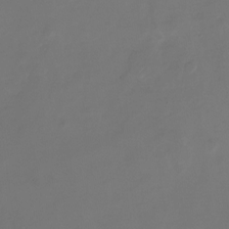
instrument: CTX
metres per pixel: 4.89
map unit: Nhu
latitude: -22.8030
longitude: -71.7261
